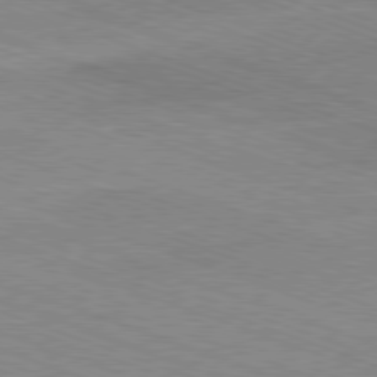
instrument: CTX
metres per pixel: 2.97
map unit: Ap
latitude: -81.2754
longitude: -73.6883
